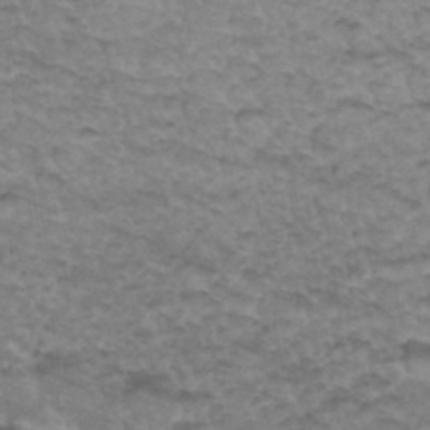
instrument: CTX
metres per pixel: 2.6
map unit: Hto
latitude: 34.8758
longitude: -47.8962
